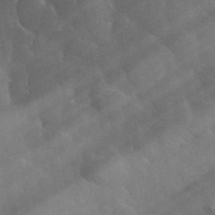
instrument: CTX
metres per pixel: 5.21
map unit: lHvf
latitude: 37.0081
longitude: -90.7246
